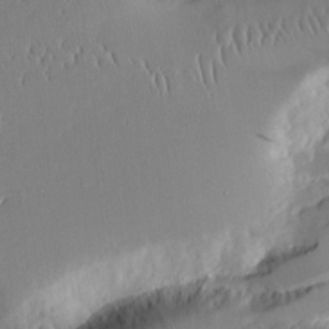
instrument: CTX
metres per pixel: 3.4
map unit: Aa
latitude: 12.0255
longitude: -126.7624
